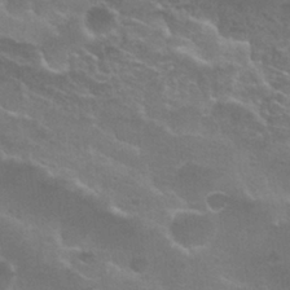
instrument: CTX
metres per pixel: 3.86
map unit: Nhu
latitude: 26.2334
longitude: -51.3859
